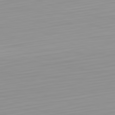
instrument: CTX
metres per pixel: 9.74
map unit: Hpe
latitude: -82.4251
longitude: 16.9731
